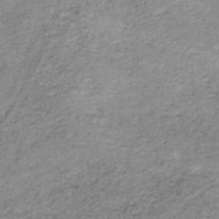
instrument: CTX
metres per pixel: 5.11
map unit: HNb
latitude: -45.8611
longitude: -45.1025
